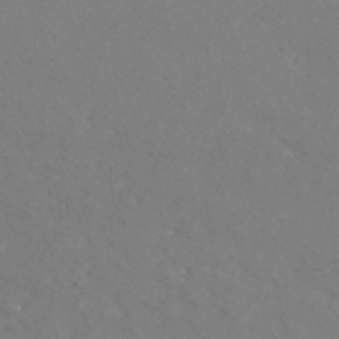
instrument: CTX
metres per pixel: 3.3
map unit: ANa
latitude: 42.4601
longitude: 28.8219
